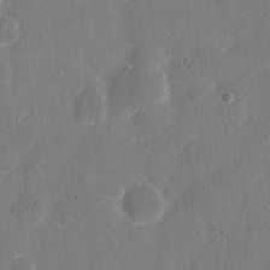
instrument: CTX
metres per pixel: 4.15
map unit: eHh
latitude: 7.9339
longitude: -68.7624
